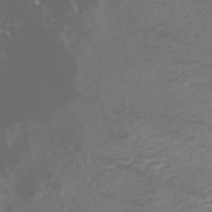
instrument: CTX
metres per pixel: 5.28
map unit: Nhe
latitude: -47.7855
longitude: -172.5734
